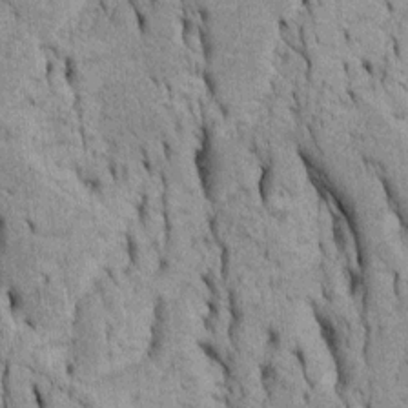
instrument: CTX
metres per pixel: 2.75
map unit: Htu
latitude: -5.4454
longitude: 152.6140
